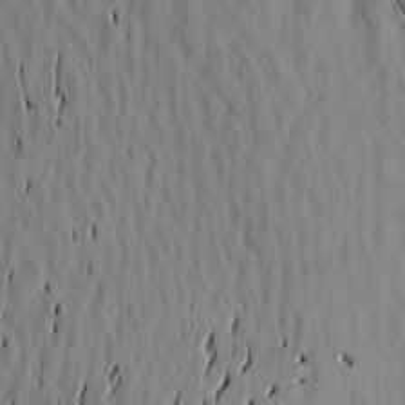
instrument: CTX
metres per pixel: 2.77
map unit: Aa
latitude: 19.3859
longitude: -146.4034
